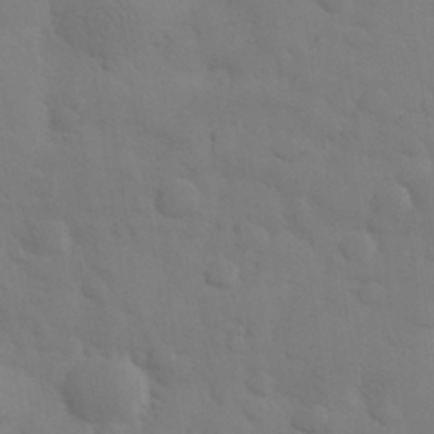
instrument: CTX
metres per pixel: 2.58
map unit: eHh
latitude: 31.3293
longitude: -68.5357
